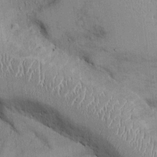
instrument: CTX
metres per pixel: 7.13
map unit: Ht
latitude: -3.2753
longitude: -13.5749
